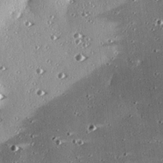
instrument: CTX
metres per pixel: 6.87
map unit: eHh
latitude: 23.8772
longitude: -89.6127
